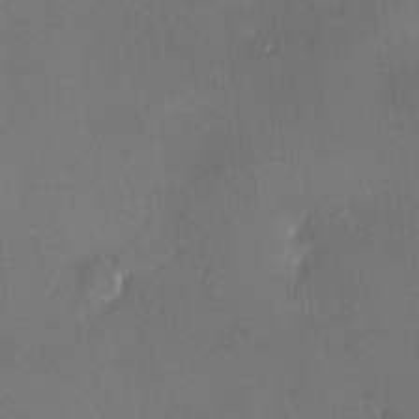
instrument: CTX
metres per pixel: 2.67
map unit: HNhu
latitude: 7.2159
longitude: 7.8611
